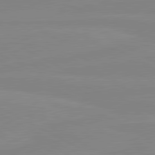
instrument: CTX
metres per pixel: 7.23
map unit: lApd
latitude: 80.8380
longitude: -176.7813
